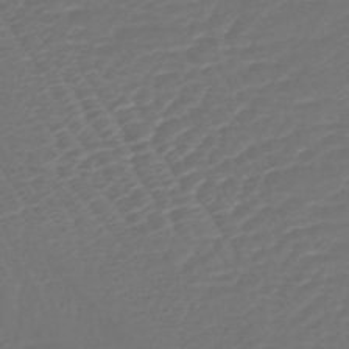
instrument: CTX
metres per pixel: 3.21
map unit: lHb
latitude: -43.6721
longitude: 77.1809
